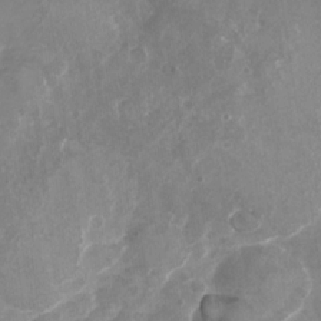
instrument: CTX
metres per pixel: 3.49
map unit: Nhu
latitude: -24.1039
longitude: -56.8380
